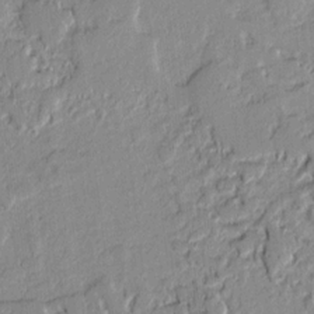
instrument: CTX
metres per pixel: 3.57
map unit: lAvf
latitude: -0.5763
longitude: -107.9339
